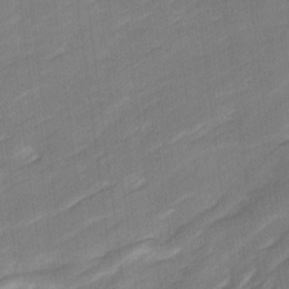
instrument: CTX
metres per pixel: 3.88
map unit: Ave
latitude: 16.8569
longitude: -136.4223
